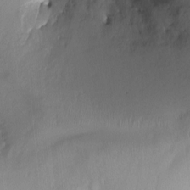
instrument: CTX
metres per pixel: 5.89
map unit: Nhu
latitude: -6.6896
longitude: -45.1025
